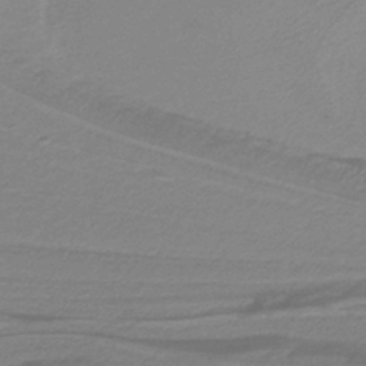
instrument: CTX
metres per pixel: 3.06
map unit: lHb
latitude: -39.1242
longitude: 55.3699
